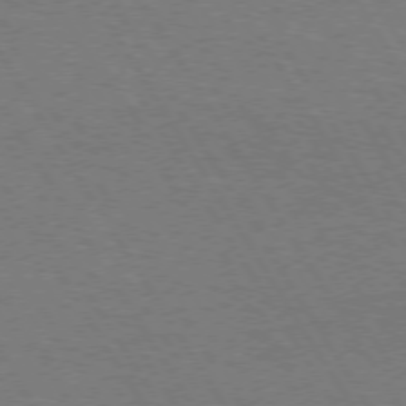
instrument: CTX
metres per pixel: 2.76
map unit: Hpe
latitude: 73.0648
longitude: -129.4237
